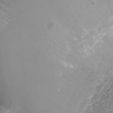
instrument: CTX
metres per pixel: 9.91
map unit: Ht
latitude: -9.1809
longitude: -20.1956
